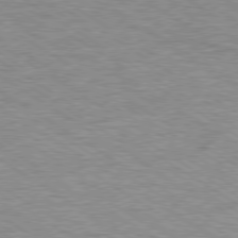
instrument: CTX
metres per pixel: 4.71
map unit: Ap
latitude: -80.0094
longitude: -88.0444
